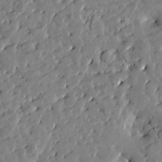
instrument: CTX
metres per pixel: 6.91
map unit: Htu
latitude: 0.9324
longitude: 179.7288
